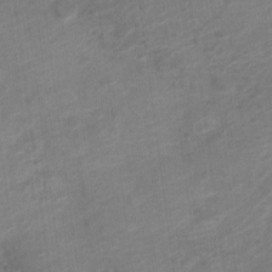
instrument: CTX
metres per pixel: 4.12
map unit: Nve
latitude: -18.5952
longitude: 106.8408
